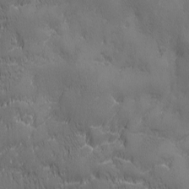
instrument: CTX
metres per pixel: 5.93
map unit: Ave
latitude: 2.1955
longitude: -112.8947
